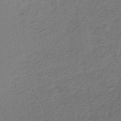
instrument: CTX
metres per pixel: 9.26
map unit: lHb
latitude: -34.9164
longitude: 63.5021
